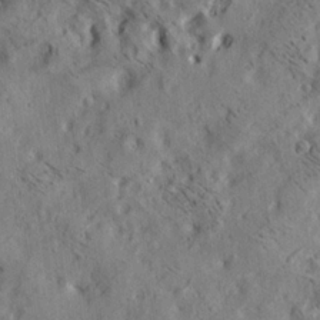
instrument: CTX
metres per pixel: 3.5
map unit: lAa
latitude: 19.8016
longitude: -140.0444
